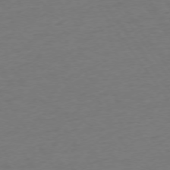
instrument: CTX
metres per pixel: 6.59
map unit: Ap
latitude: -74.8975
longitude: -89.8773
